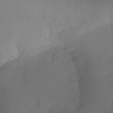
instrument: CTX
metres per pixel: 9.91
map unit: Ht
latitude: -10.2551
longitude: -34.2333
